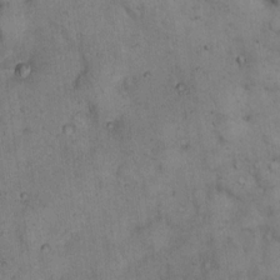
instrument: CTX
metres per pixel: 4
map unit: eHh
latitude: 14.9514
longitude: -63.8584
